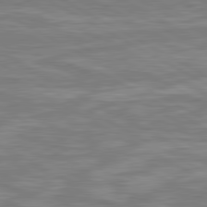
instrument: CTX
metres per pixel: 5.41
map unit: lApd
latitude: 80.7057
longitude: -173.2348
